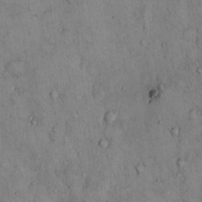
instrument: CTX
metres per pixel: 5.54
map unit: Hto
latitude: 11.3482
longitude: -60.0444
